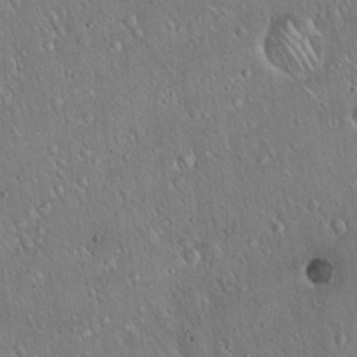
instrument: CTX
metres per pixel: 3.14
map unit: Hto
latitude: 17.3482
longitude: -56.6679
